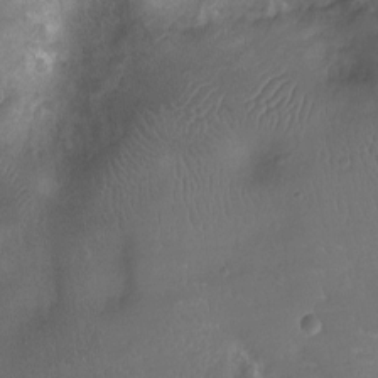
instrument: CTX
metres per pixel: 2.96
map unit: Nhu
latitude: -10.5196
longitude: -20.9703
